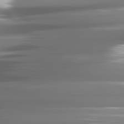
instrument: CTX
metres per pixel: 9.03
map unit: lApd
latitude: 81.4993
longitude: -142.1578
